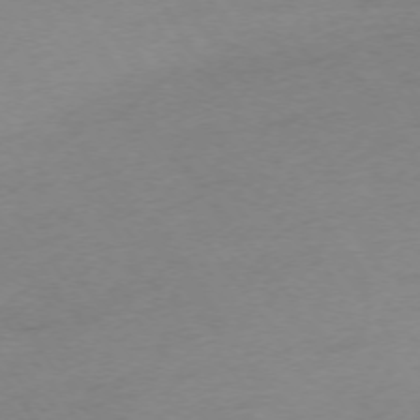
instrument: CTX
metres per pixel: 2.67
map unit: Ap
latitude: -74.3685
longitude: -73.1970
